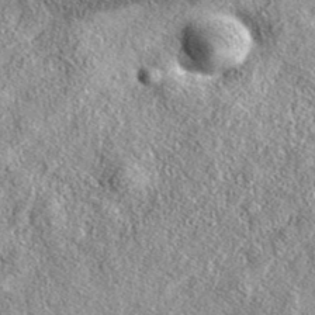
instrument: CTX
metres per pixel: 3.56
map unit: eAb
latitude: 37.4993
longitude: 109.7667
